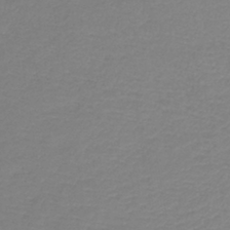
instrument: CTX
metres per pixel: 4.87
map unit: lHb
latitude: -41.5966
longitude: 74.1606
